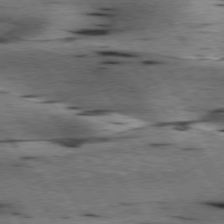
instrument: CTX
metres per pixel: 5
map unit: lApd
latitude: 76.5356
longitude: -60.0255
